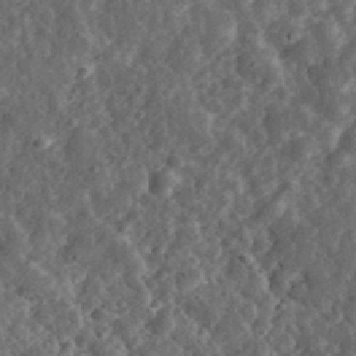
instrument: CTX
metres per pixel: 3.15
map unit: eHh
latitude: 34.3278
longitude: -79.1026
